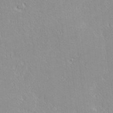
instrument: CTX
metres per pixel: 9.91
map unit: lHvf
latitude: -12.2740
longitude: -105.0459
